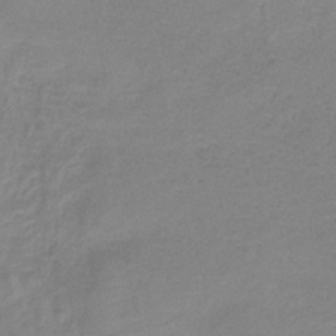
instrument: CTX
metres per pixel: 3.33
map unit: HNb
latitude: -34.5007
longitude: 53.5966
